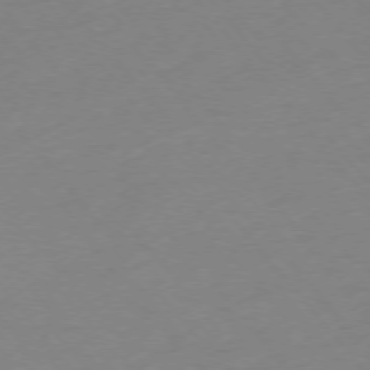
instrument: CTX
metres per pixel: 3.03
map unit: Hpe
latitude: -75.8801
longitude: -12.1956
